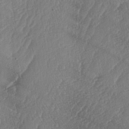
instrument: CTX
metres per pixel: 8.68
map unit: lAa
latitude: -5.9367
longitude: -130.2145
